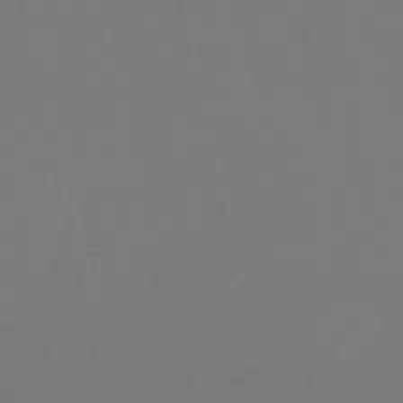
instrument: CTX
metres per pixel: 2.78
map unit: HNb
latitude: -54.5385
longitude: -38.9891
